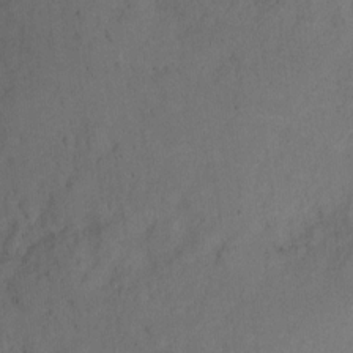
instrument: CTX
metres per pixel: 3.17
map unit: Hto
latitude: 3.7071
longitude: -33.2159
